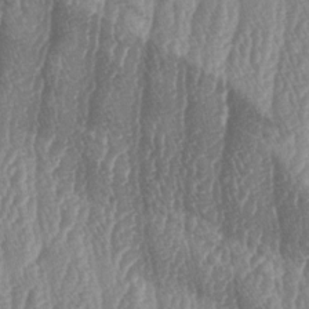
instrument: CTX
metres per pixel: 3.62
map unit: lAa
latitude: -5.5399
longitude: -129.6505
